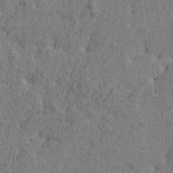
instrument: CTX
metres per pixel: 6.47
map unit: Htu
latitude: -5.5966
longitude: 179.6910
